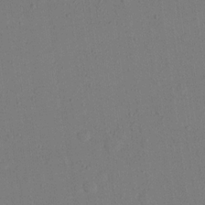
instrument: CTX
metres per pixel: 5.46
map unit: eHh
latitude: 16.8569
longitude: -67.4615
